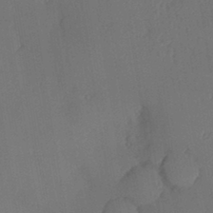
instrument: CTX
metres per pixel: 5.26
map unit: Hve
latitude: 14.3846
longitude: -90.8380
